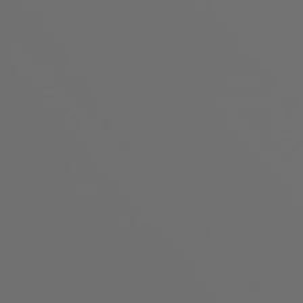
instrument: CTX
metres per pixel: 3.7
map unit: Hpe
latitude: 76.2144
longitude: -127.8206
